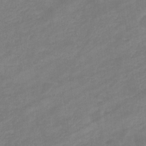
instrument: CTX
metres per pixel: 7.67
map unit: eHb
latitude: -33.7289
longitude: 72.7274
